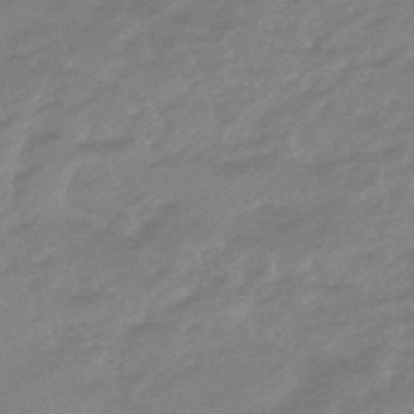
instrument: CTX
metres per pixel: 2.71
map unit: eHb
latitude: -48.1984
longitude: 84.8219
